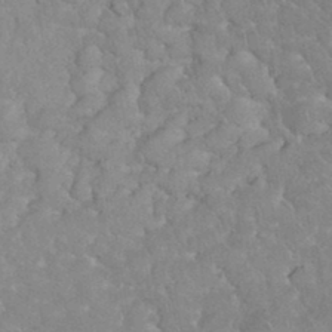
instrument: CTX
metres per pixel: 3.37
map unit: eHh
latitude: 34.9513
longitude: -63.8584
